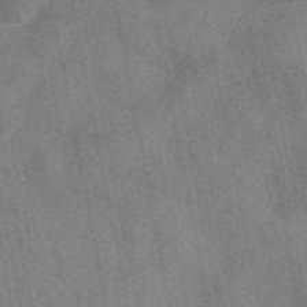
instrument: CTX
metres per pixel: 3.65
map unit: eAb
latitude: 48.0444
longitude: 121.9178
